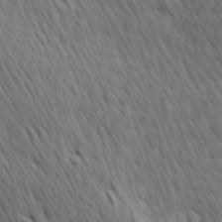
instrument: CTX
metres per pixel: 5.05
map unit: Hve
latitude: 24.4412
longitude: -97.3859
